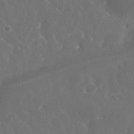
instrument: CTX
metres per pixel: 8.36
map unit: eHh
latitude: 33.3860
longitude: -61.0458
